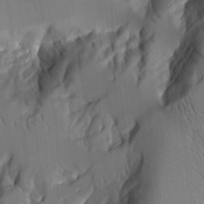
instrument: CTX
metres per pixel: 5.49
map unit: Aa
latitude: 12.6113
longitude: -125.9339
